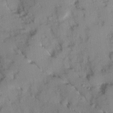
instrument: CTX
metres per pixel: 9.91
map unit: Ave
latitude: 9.2159
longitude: -103.1970
